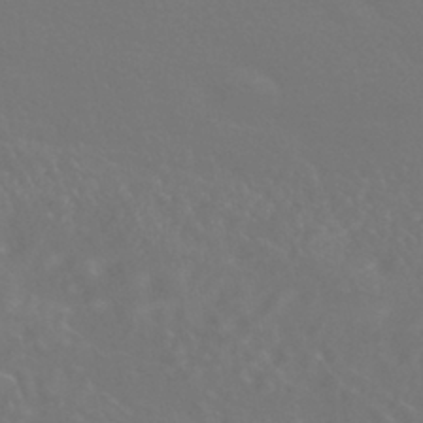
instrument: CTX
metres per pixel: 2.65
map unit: HNhu
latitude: -42.8596
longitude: 93.8044
